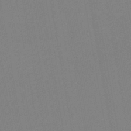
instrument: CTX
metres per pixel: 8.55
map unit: lHb
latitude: -46.5573
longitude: 60.9542
